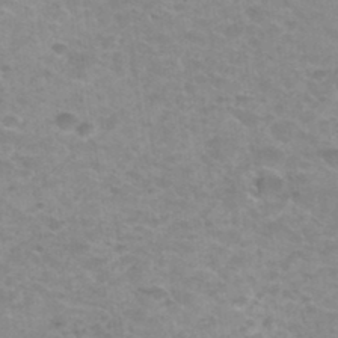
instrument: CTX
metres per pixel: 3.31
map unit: Hto
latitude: 34.1200
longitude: -48.8380
